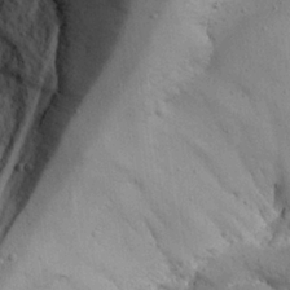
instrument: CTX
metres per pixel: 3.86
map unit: Aa
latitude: 23.9150
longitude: -127.9528
